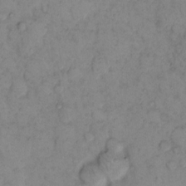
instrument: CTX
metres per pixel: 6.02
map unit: eHh
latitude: 11.5182
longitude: -62.8758
